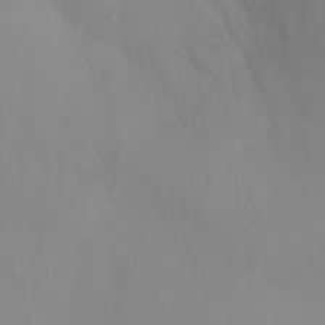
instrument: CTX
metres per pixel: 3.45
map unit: Aa
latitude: -13.1431
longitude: -59.5560
